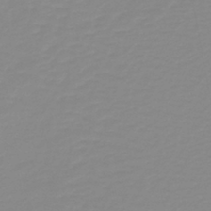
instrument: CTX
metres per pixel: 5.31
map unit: lHb
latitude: -40.8030
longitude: 63.6344
